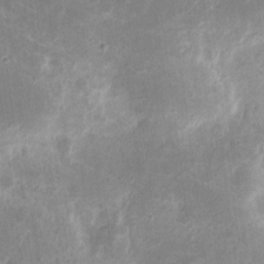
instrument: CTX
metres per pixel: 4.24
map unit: eHh
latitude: 10.0255
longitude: -71.6694
